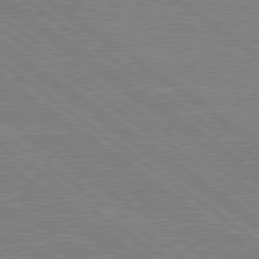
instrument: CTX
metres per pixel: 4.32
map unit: lApd
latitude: 79.5371
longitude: 166.9731
